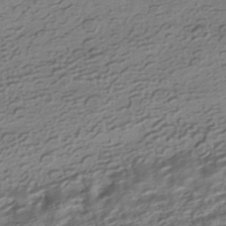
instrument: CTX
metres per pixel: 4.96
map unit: HNhu
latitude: -41.7477
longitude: 98.9542
